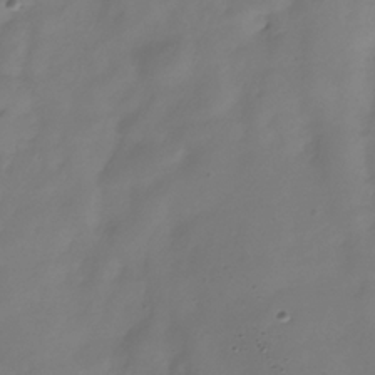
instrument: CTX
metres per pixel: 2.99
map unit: Hve
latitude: -33.5022
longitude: 90.5385
